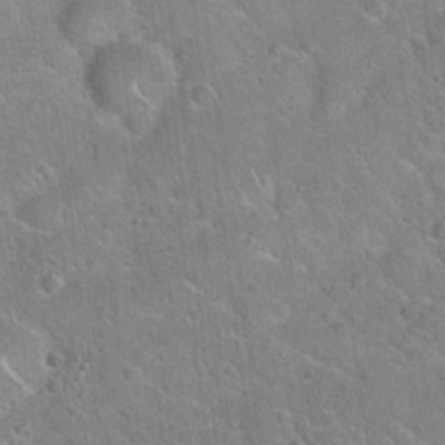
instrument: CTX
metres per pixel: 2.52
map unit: Hto
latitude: 20.5546
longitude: -51.0080
